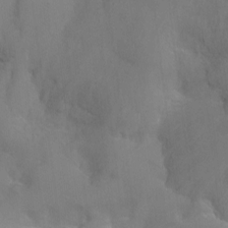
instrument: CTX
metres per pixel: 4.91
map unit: Nhu
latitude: -8.7652
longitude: -45.1214
